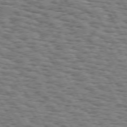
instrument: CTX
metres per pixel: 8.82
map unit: Hpe
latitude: 73.3104
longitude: -142.6302
